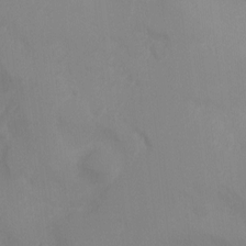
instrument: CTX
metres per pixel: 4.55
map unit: Ht
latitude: -10.5007
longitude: -33.5560
